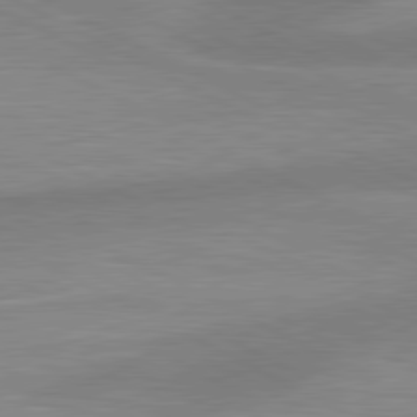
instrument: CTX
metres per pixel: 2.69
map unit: lApd
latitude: 80.8380
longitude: 124.4629
